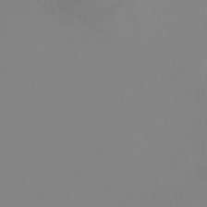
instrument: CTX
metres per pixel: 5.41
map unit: HNhu
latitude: 7.6883
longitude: 11.8800
